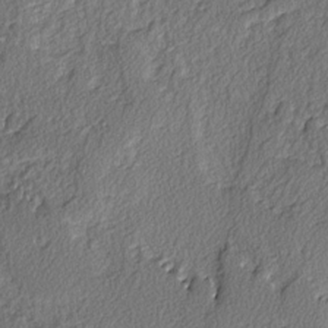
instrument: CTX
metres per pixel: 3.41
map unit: lAvf
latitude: -3.6910
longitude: -107.9906
